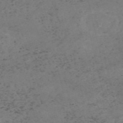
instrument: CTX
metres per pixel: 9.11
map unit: HNb
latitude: -55.3699
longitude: -47.3293
